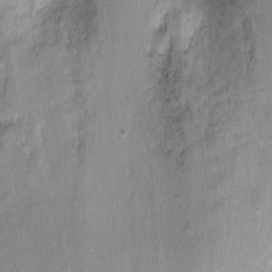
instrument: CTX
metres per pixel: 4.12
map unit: Nhu
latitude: -8.3117
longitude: -42.8002
